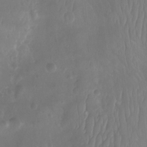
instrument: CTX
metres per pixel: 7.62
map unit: Aa
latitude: -8.3306
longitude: -77.7071
